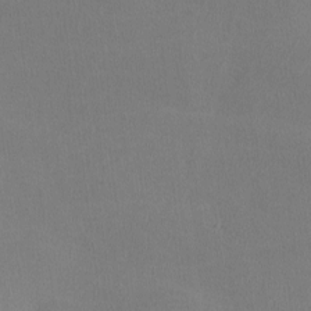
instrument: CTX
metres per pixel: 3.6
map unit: lHvf
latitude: -11.1053
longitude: -100.0633
